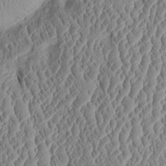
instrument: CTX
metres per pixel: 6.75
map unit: Htu
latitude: 2.2522
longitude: 149.5777
